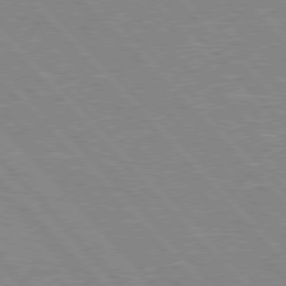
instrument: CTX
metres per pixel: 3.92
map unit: Hpe
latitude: 76.4034
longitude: -126.7813
